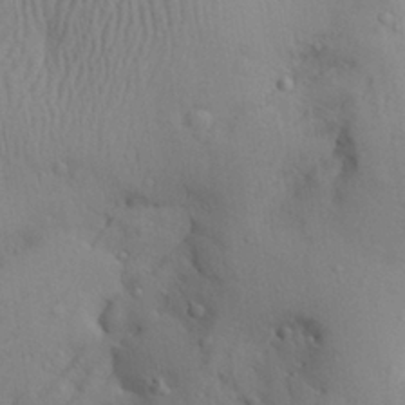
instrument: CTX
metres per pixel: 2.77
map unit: Aa
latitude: 28.8947
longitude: -132.6113
